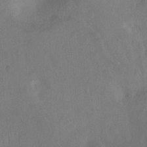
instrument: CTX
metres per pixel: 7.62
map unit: Ht
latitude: -7.9178
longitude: -38.4601
